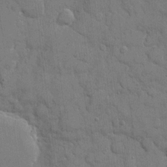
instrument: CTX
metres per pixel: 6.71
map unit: eHh
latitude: 8.7246
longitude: -67.6505
